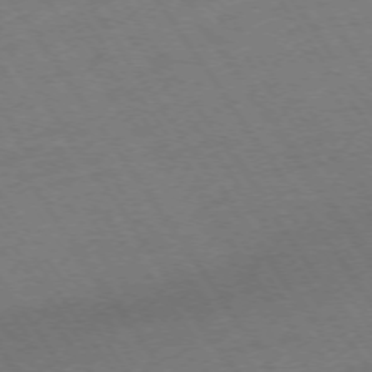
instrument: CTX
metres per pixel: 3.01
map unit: Ap
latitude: -74.0094
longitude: -71.1025
